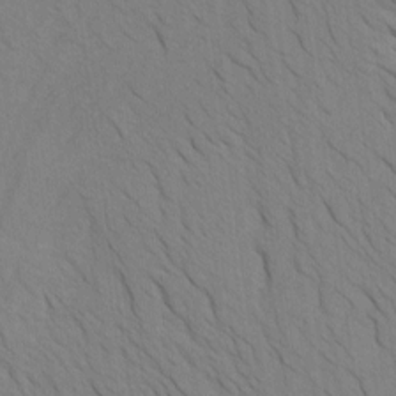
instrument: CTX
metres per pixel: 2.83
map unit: Htu
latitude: -6.9919
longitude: -68.3656
